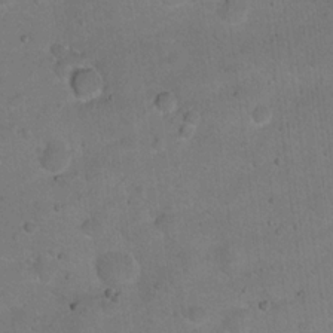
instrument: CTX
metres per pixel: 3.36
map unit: Hto
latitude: 15.8962
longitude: -37.2348
